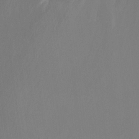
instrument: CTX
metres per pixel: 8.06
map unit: Ht
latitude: -8.9353
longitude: -33.4237
